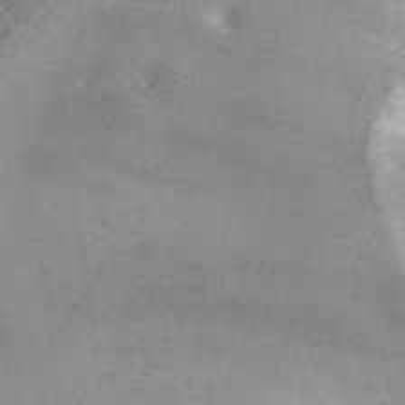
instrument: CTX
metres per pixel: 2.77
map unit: ANa
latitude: 37.4238
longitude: 19.8989
